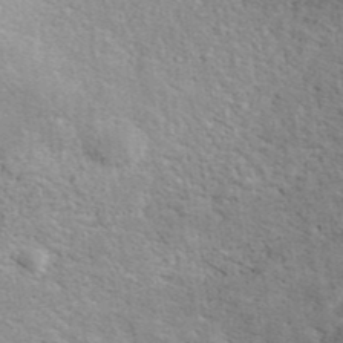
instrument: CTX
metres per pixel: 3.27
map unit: ANa
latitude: 40.4601
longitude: 20.2550
